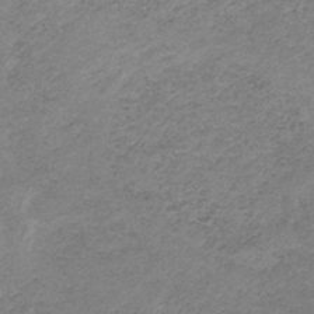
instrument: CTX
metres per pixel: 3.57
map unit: HNb
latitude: -32.8597
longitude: 60.2739
